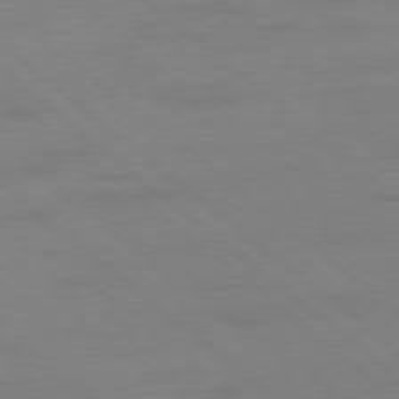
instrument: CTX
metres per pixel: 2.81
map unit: Ap
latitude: -78.5951
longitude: -55.0080
